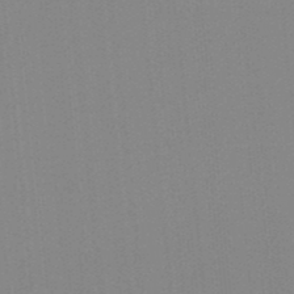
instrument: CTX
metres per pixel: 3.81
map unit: lHb
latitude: -48.8975
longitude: 81.2187
